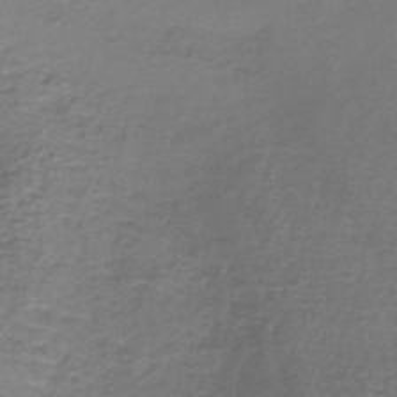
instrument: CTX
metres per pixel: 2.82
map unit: lHb
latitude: -41.9556
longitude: 58.7274
